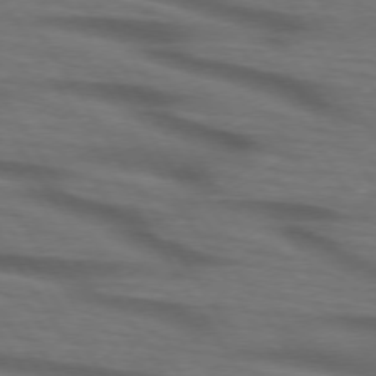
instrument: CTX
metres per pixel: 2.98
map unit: lApd
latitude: 73.6883
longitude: -73.8395
